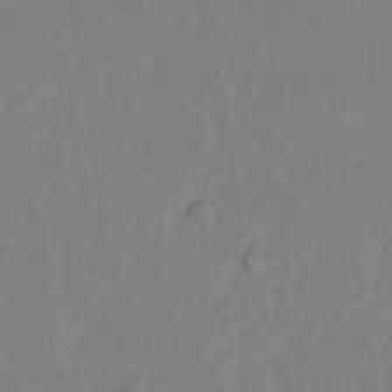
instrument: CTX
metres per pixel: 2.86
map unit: lAvf
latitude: 8.0633
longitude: 166.6141
